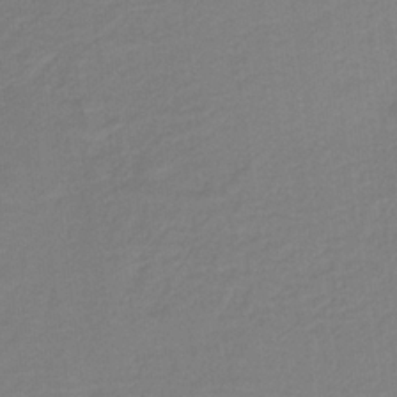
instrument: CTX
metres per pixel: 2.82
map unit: lHb
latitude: -32.5574
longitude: 64.4062
